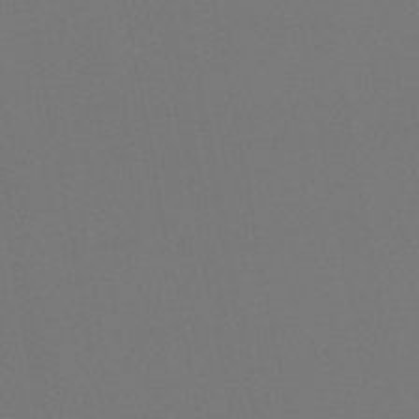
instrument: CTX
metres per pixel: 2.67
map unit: lHb
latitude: -47.5777
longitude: 68.9352
